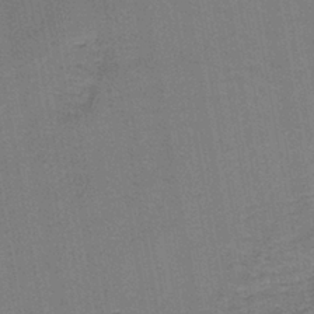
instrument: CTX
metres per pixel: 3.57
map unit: HNb
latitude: -37.3698
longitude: 52.0472
